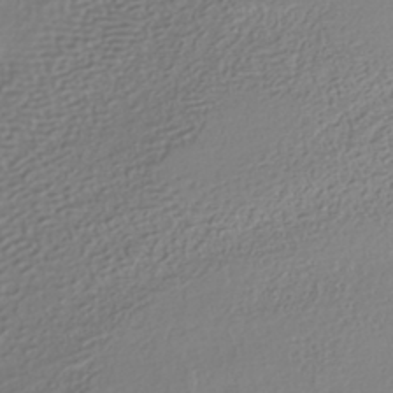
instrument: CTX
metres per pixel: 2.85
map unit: HNhu
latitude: -41.3132
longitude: 102.0472
